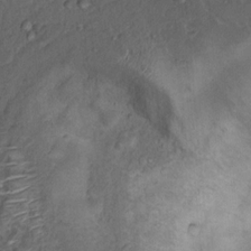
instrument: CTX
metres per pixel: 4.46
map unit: Nhu
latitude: 12.6113
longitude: -28.3278
